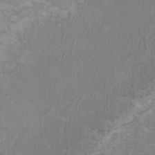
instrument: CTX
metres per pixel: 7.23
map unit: HNhu
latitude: 2.5734
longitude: -2.4601
